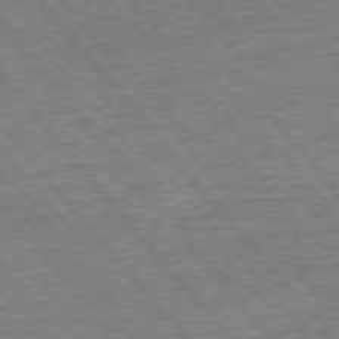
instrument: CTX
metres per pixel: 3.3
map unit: Ap
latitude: -77.2376
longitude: -96.8002
